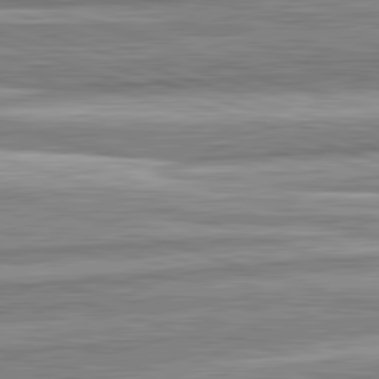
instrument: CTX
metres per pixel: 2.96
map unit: lApd
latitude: 82.6679
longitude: 167.8800
